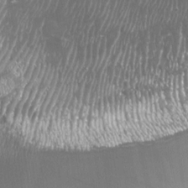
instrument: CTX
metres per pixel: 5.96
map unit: Nhu
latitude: -29.1809
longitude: -64.1011
